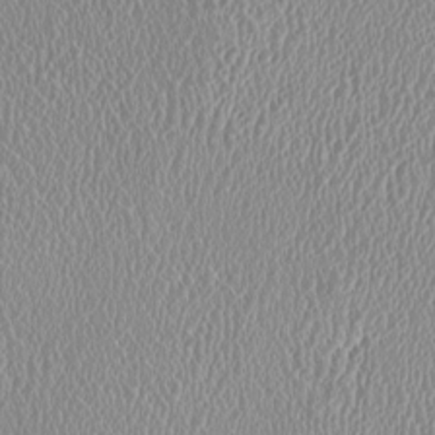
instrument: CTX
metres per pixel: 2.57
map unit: HNhu
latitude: -0.1228
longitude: -1.6505
